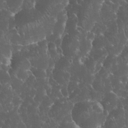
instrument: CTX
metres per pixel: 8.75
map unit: eHh
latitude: 33.7828
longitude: -64.6490
